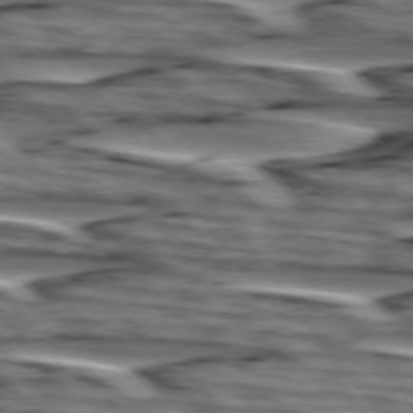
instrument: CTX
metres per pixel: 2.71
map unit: lApd
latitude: 75.1970
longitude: -72.7058
